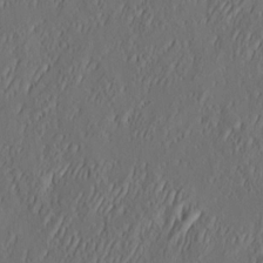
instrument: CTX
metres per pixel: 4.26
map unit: eHh
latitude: 4.5735
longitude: -77.7071
